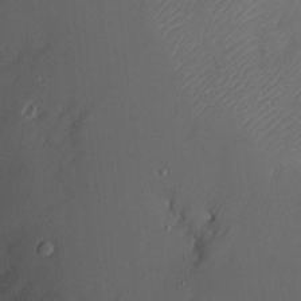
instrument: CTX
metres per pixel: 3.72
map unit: Nve
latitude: -9.6344
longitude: 173.0675
